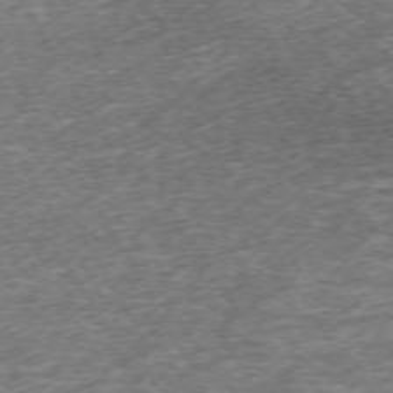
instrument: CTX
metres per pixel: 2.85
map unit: Hpe
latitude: -71.6911
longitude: 13.7478
